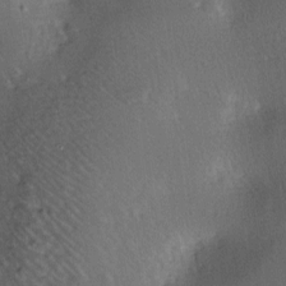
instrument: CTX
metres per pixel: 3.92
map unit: lAa
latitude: -7.4643
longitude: -124.2712
